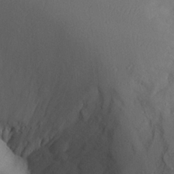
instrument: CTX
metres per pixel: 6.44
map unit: Aa
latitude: 23.9717
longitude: -132.0822
